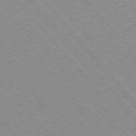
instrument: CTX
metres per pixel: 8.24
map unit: Ap
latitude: -75.6344
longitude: -63.8206
